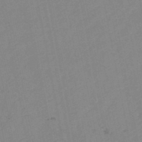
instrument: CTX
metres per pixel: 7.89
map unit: HNb
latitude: -48.2173
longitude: 56.7463
